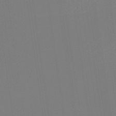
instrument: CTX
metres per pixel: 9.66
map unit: eHb
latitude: -30.3117
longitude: 69.6721
